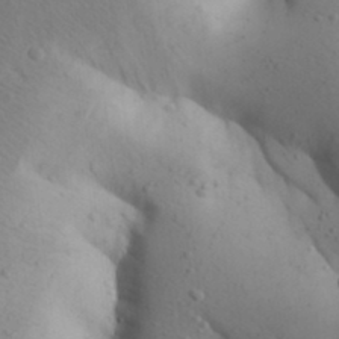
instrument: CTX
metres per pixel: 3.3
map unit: Aa
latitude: 27.3482
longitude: -149.3293
